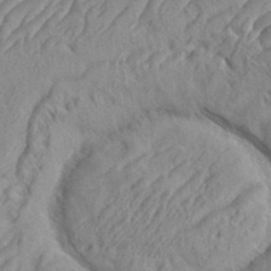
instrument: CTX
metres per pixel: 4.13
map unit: eHh
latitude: 36.5357
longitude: -137.4049
